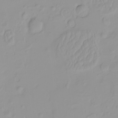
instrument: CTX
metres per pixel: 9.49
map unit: HNhu
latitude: -4.7841
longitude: 14.1795
